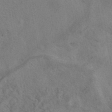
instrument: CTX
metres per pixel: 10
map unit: eAb
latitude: 41.1781
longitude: 108.1606
